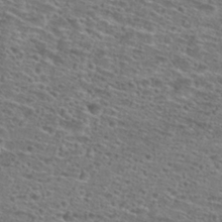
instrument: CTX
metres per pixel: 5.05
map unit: Hto
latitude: 28.3467
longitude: -48.0255
